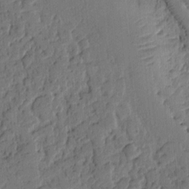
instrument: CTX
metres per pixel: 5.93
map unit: Ht
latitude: 10.1011
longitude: -78.1389
